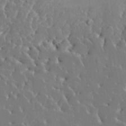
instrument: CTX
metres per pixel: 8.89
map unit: HNhu
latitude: 6.4790
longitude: -4.8002
